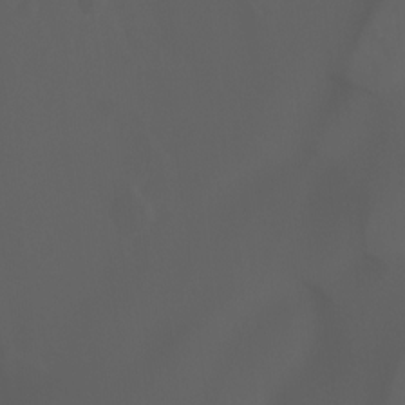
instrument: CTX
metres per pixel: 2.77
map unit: Ht
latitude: -0.8975
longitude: -46.2334
